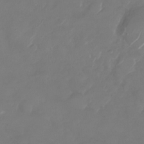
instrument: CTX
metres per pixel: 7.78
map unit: Nhu
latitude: -28.5385
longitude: -71.8961
